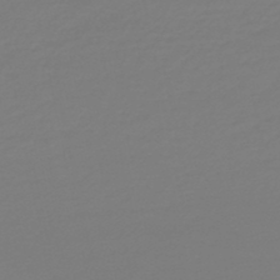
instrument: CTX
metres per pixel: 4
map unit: lHb
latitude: -46.1039
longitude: 59.4643
